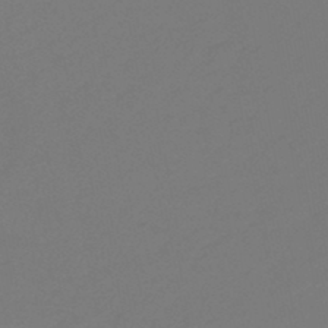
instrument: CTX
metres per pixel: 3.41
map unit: eHb
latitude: -46.4818
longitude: 85.8044
